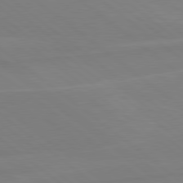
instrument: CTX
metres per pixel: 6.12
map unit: Hpe
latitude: 78.9325
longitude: -148.3278
